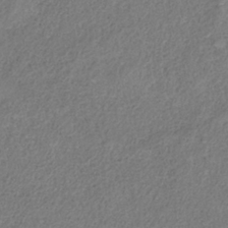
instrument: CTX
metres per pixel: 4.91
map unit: HNb
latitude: -32.8597
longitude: 56.1417
